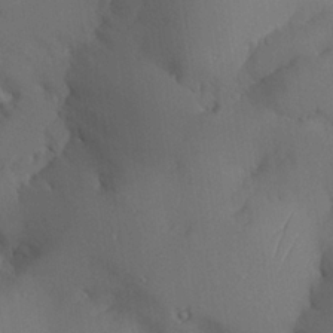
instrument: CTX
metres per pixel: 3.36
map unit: Aa
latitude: 24.1577
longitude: -128.0633
